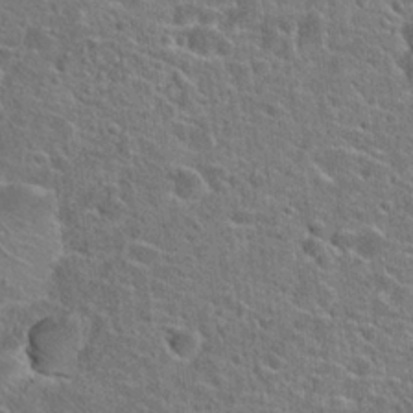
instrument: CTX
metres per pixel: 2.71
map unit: Hto
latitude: 23.5560
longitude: -45.0458
